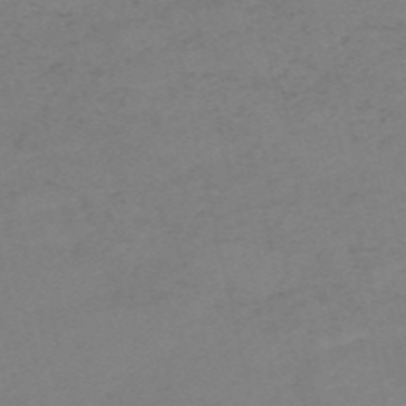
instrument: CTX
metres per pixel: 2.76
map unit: HNb
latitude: -55.5021
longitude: -47.1215
